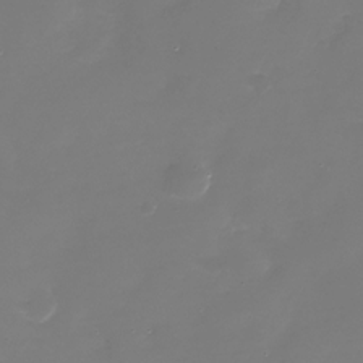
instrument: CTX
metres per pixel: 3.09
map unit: Nhu
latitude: -28.5574
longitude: -68.1389
